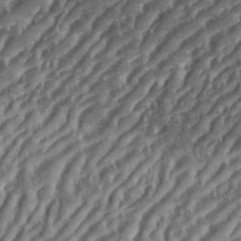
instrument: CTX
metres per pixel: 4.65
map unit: eHh
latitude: 36.2523
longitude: -133.9528
